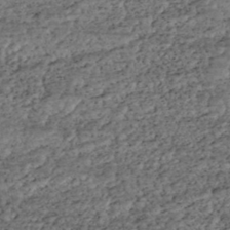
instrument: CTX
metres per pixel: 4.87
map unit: HNhu
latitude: -43.7855
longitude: 107.7289
